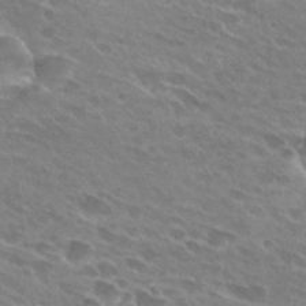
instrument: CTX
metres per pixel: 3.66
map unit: Hto
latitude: 28.0822
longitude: -42.5735
